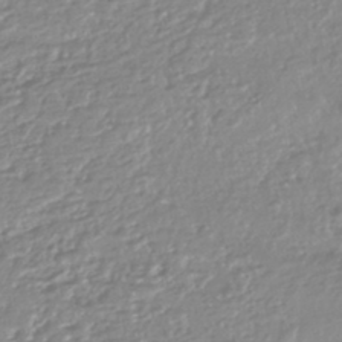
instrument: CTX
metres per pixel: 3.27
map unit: HNhu
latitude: -44.4629
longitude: 96.1984
